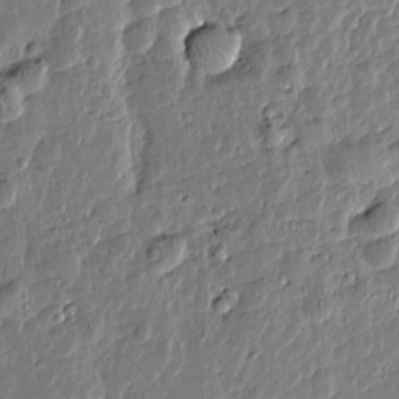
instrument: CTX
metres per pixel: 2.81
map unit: Htu
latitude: 0.5168
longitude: -178.5546
